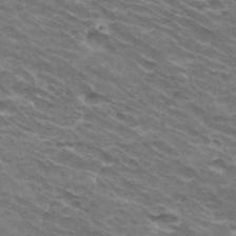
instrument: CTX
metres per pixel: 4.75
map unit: Hto
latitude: 32.4790
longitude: -42.3845
